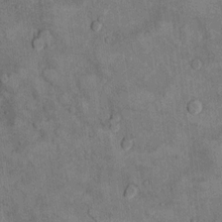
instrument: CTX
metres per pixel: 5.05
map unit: Ht
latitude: 12.1767
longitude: -32.6868
